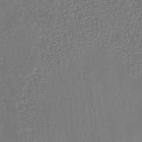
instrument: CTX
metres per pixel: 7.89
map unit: lHb
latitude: -37.9178
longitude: 68.9163
